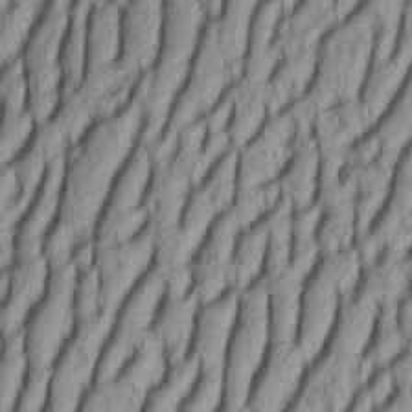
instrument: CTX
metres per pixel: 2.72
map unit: Aa
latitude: 33.5749
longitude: -137.0837
